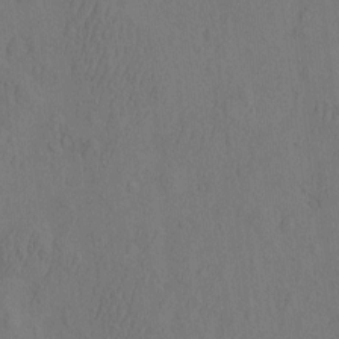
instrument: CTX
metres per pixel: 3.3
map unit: eHh
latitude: -2.9163
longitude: 18.7463
